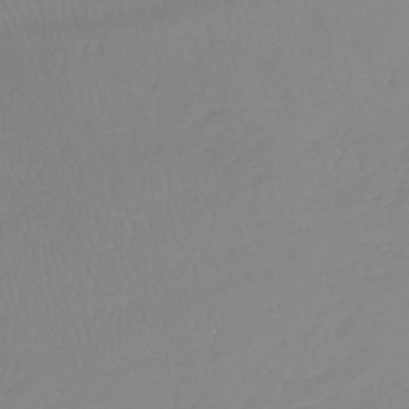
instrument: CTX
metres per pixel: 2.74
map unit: lHb
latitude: -41.3509
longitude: 71.2376
